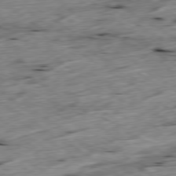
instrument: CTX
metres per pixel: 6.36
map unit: Ap
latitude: -79.5021
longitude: -89.3482
